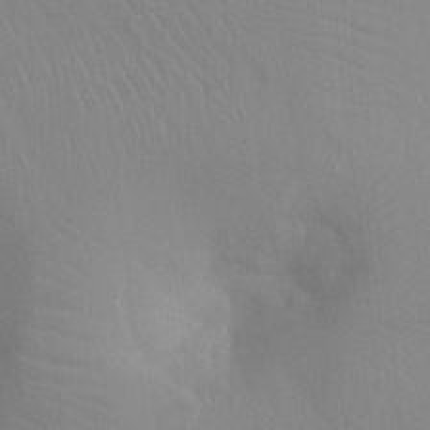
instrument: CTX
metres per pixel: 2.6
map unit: Ht
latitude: -4.3684
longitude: -25.5749
